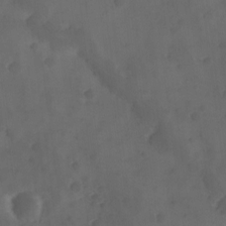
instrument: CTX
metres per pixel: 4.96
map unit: Ave
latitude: 12.2145
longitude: -105.5371
